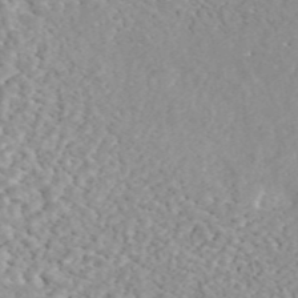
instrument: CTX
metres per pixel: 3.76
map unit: ANa
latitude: 45.5182
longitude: 28.2551
